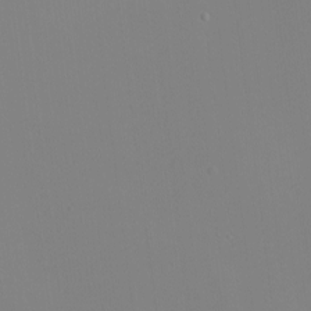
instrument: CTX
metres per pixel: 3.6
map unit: eHh
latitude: -4.1983
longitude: -83.4048
